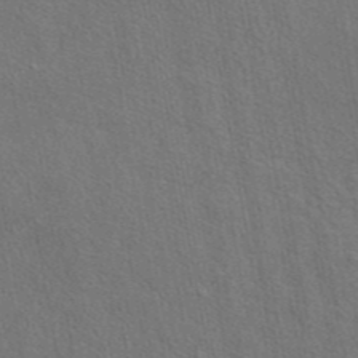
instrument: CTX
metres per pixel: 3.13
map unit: eAb
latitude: 43.6883
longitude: 113.6911
